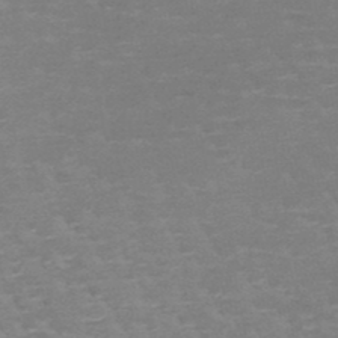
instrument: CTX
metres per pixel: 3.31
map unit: HNb
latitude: -48.8975
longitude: -48.8758
